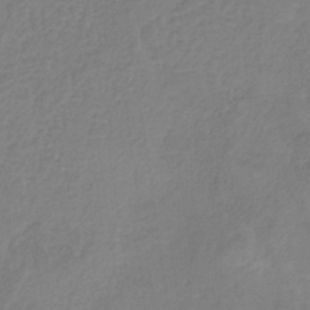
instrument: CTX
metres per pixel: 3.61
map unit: HNb
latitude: -33.2943
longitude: 55.7667
